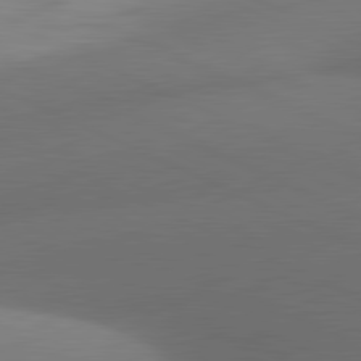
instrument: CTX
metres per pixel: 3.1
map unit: lApd
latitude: 81.2159
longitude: 133.5211
